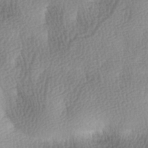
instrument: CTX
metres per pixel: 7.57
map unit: lAa
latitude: -4.1794
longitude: -121.1403
